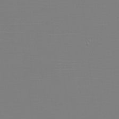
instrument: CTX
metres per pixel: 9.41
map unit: eHh
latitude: -5.9178
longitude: -83.9339
